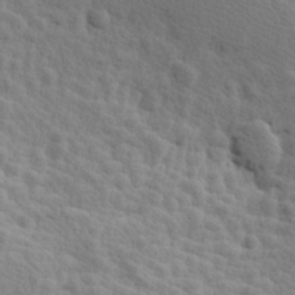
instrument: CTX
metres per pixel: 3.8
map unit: Hve
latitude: 25.3859
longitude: 145.4266
